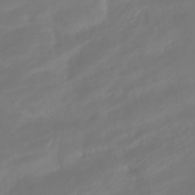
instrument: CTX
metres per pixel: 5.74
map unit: HNhu
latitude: -42.1416
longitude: 104.9730
